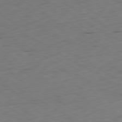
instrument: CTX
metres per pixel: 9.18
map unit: Ap
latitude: -80.4062
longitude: -71.3293
